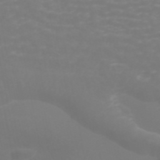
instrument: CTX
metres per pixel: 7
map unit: ANa
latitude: 44.5168
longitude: 29.3510
